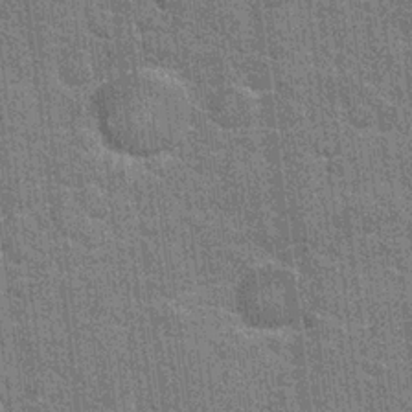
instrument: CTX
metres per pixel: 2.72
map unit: Hto
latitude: 20.7058
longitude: -48.3845
